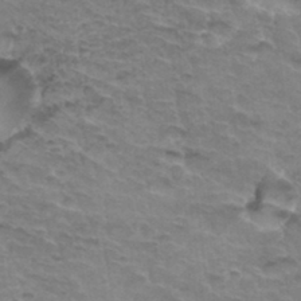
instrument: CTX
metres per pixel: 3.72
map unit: Hto
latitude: 34.0822
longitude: -46.5168
